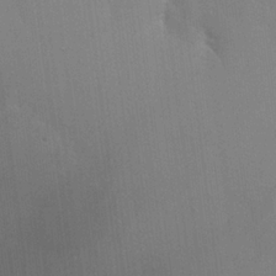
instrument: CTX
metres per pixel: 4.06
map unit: Hto
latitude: 20.6491
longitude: -52.1389
